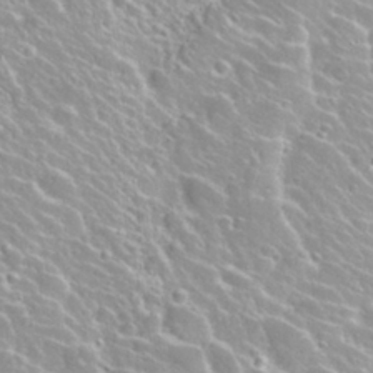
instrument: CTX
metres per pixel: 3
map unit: Nhu
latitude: 28.0255
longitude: -51.1025
